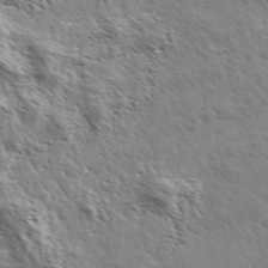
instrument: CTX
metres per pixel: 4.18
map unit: Ave
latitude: 37.0648
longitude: -111.3293
